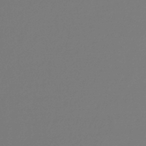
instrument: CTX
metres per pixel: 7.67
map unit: lHb
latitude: -45.3510
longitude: 76.4818
